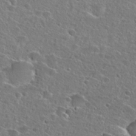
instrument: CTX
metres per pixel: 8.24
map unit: Hto
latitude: 25.4804
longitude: -46.4412
